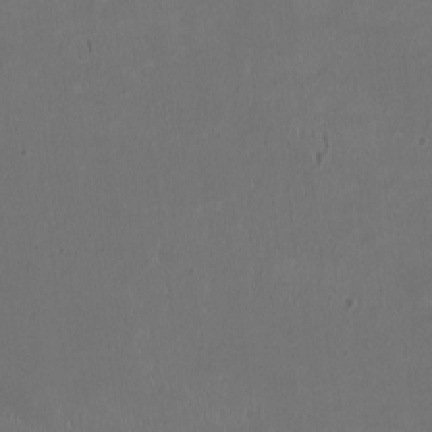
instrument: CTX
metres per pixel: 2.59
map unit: HNhu
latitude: -2.8974
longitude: -7.1403
